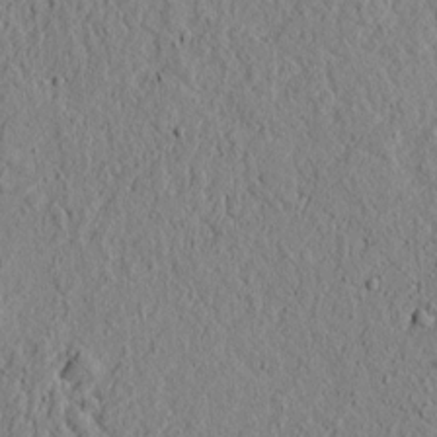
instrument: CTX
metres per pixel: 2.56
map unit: lAvf
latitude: 6.1578
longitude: 165.7856
